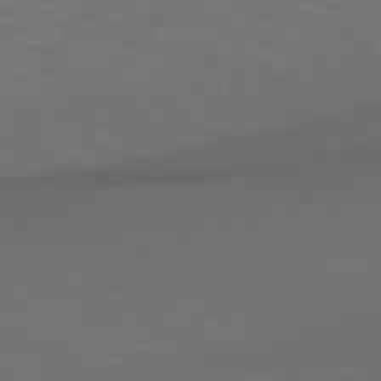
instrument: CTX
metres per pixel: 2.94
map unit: lApd
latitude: 78.6302
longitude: -177.6316
